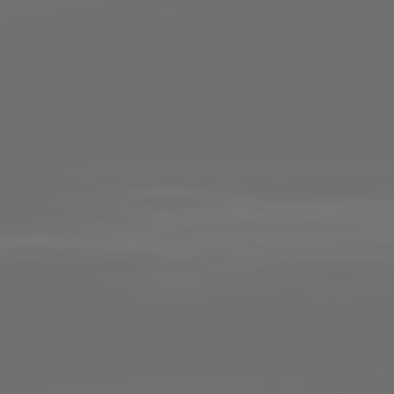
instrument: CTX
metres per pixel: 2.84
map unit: lApd
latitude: 82.1955
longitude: -165.7450
